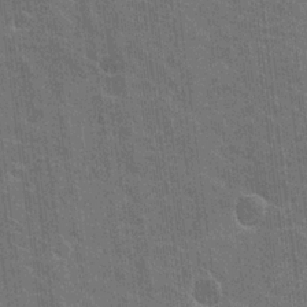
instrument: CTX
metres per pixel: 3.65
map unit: Nhu
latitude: 18.9513
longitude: -30.6491
